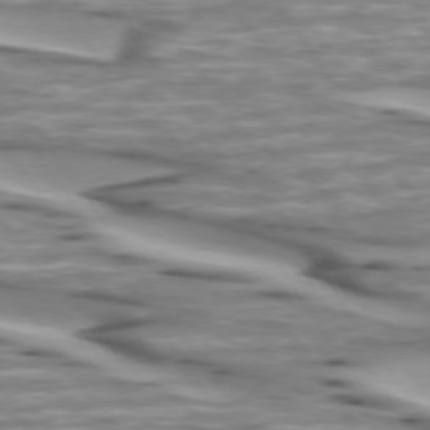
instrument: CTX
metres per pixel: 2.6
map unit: lApd
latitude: 74.1200
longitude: -57.4804
